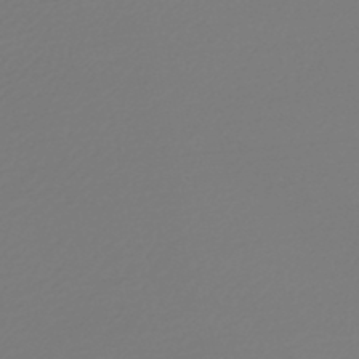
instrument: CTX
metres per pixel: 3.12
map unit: lHb
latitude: -46.1039
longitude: 59.7477
